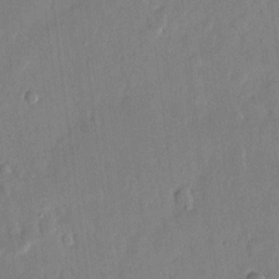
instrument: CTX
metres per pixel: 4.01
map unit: eHh
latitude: 14.2523
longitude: -70.1578
